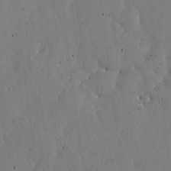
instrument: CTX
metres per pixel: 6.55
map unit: lHvf
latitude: 19.4048
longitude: -114.2711
